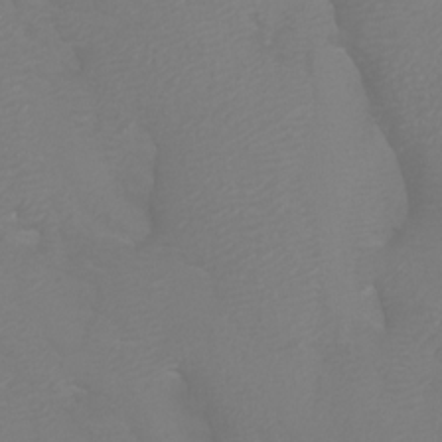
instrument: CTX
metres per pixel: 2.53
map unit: Htu
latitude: -5.8233
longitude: -72.4223
